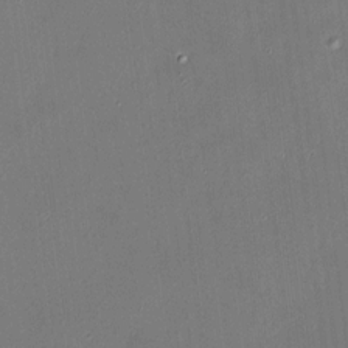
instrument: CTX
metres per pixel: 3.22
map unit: HNhu
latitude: 9.8017
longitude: 11.3510
